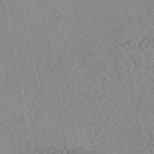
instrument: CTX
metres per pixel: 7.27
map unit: eAb
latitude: 48.8380
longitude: 106.9353
